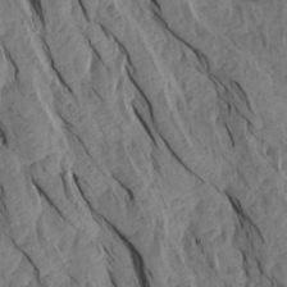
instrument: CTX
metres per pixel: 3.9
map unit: Aa
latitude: 18.7246
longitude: -146.5924
